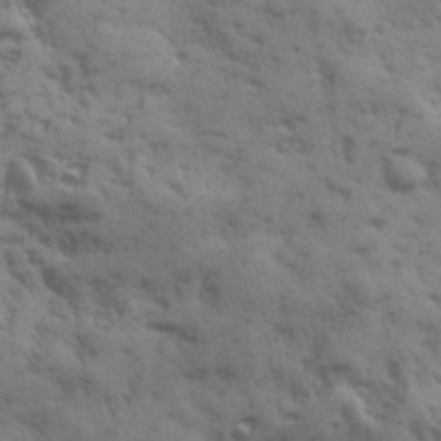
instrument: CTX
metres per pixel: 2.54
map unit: Ave
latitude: 19.0647
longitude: -132.0633
